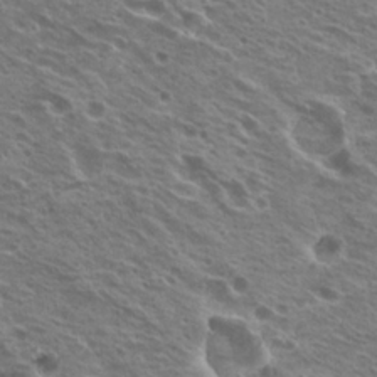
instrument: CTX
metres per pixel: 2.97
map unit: Hto
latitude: 21.4616
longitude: -31.6316
